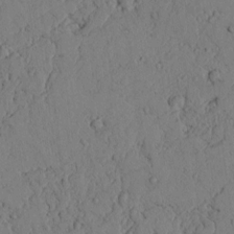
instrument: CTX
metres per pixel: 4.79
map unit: lAvf
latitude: 4.9514
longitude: 159.7855
